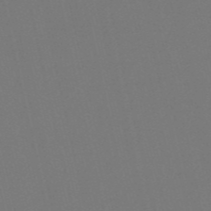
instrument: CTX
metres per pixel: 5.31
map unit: HNb
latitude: -54.9731
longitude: -39.1214
